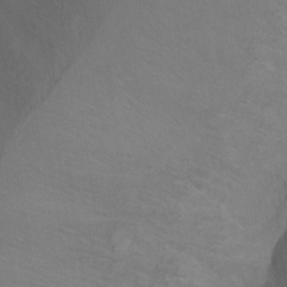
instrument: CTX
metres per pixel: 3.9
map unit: Ht
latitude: -11.6911
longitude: -34.9324
